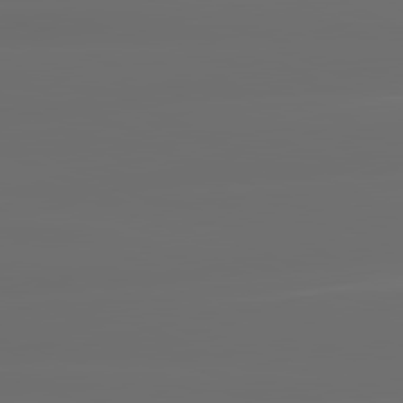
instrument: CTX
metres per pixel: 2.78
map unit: lApd
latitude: 81.1214
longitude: -137.0837
